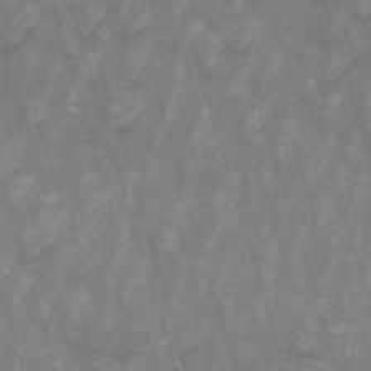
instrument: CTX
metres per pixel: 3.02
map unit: HNb
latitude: -53.7288
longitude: -42.6680
